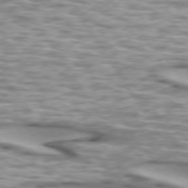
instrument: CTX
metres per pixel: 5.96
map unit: lApd
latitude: 73.7828
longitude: -57.3292
